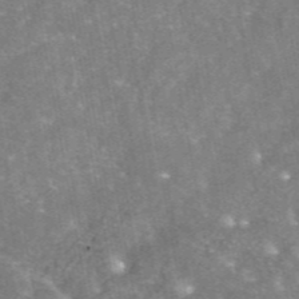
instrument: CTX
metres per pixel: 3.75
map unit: eAb
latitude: 46.2523
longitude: 120.8597
